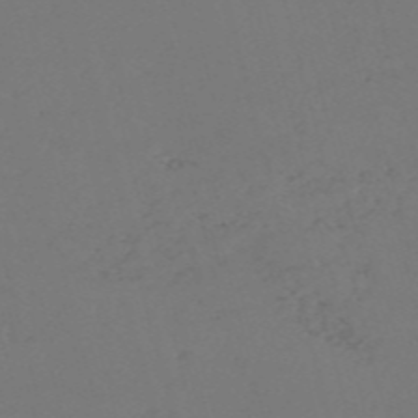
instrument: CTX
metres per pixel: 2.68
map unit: Nve
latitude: -57.6722
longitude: 53.5021
